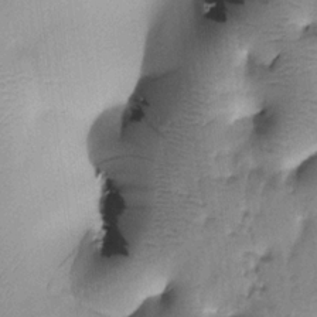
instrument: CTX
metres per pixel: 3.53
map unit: Htu
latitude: -0.0472
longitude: 172.7841
